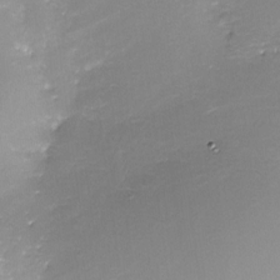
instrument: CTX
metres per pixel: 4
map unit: Nve
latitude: -24.5196
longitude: -109.4804
